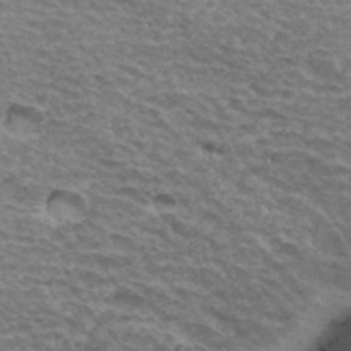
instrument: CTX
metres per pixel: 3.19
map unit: Hto
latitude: 33.6127
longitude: -46.6680
